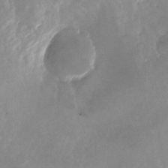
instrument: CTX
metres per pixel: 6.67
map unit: Nhu
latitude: -24.4062
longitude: -69.9150
